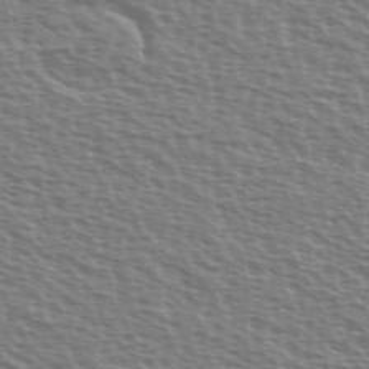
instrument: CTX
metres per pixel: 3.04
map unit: Ave
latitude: 37.8772
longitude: -113.1403
